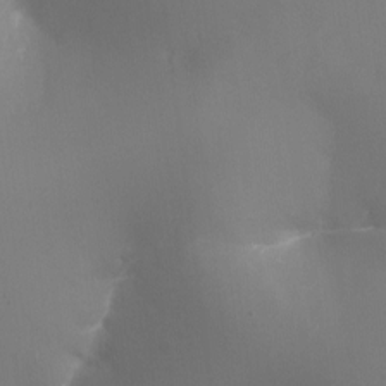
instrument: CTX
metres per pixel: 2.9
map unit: Ht
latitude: -16.5574
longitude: -42.1767
